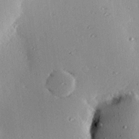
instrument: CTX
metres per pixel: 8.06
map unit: eHh
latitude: 23.3671
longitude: -90.1200
